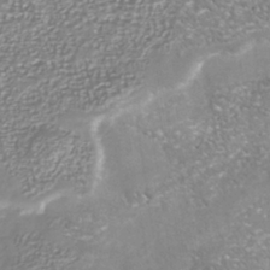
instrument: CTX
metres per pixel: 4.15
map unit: Nhu
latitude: -40.0850
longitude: -81.4048
